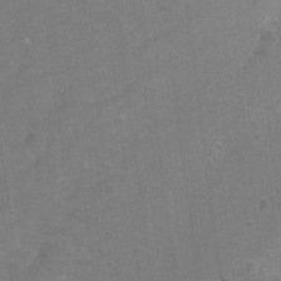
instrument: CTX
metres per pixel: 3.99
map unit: Hto
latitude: 5.2159
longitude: -32.1956
